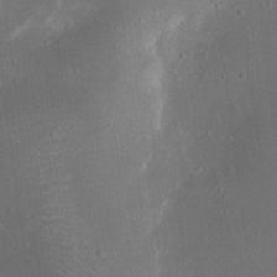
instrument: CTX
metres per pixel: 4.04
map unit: eHh
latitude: 18.0444
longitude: -70.9514
